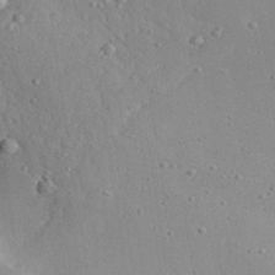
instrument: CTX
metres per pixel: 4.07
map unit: Aa
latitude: 32.3089
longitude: -133.2348
